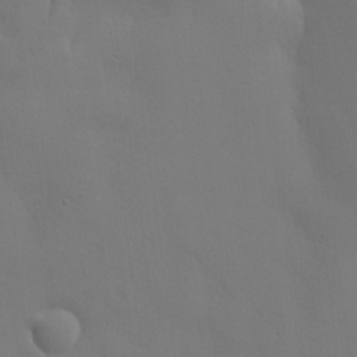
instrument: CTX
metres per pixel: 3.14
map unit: lHvf
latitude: 21.7072
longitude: 146.0283
